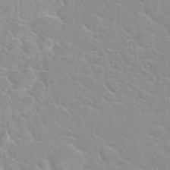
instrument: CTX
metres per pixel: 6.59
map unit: Nhu
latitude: 30.3845
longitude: -50.9135
